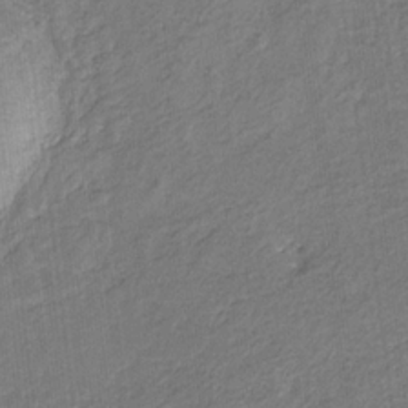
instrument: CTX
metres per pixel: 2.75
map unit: eHb
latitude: -30.2739
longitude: 65.8989
